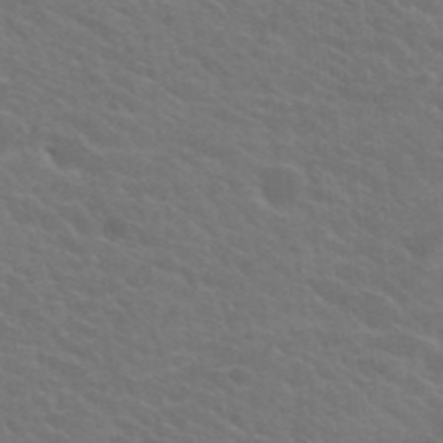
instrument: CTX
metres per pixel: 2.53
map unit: Hto
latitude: 23.8772
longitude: -36.5735
